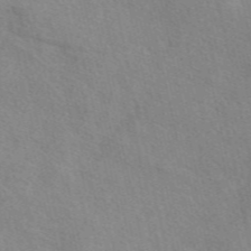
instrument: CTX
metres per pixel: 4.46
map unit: eAb
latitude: 49.8961
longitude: 120.2550
